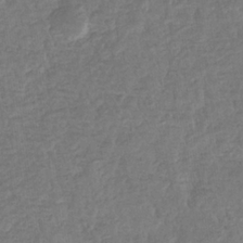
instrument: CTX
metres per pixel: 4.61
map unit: eHb
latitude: -34.3117
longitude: 76.7841
